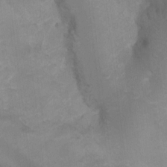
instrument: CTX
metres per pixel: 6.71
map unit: Ht
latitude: 4.6679
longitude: -30.0255
